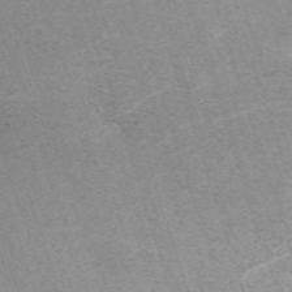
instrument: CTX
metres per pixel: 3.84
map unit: eHh
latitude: -62.7841
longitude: 50.1984
